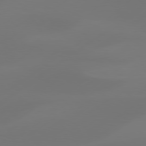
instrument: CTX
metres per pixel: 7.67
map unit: Hpe
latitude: 78.3845
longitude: -129.2348
